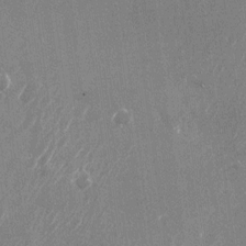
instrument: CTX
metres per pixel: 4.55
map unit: Nhu
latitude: -24.5763
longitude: -71.8961
